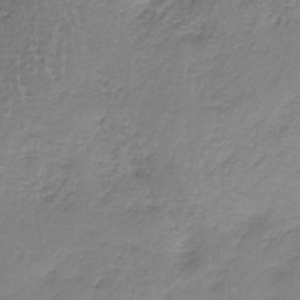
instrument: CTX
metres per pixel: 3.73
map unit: HNb
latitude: -35.2943
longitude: 58.4062
